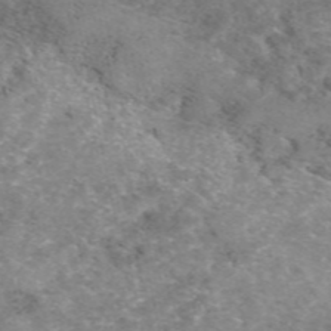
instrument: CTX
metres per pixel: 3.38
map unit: eAb
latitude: 49.7072
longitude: 106.8975
